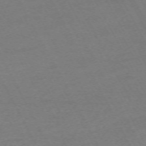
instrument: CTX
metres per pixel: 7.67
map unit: Hpe
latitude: -70.7274
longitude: 15.8234
